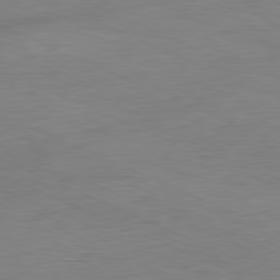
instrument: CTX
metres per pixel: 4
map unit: Ap
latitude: -81.5210
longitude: -76.1577
